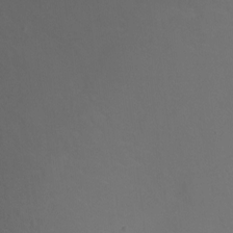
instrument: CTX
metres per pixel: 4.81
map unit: Hto
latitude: -2.1416
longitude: -34.9702
